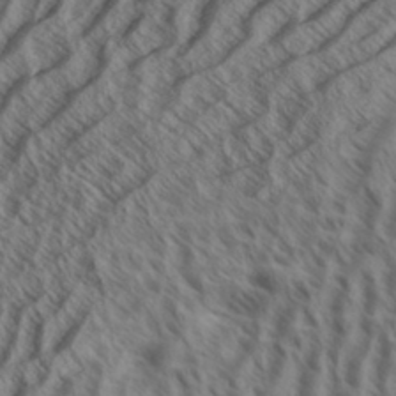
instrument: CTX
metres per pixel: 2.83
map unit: Aa
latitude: 33.8772
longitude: -139.1592
